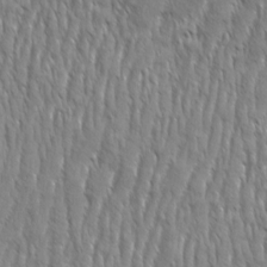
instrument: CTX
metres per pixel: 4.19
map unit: Aa
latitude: 8.4412
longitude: -130.2523
